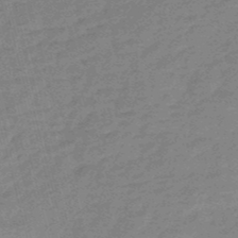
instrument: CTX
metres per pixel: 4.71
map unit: eHb
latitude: -48.5952
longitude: 87.0675
